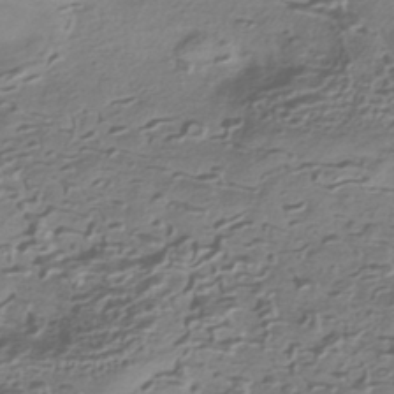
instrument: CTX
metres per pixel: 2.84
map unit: HNhu
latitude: -42.2550
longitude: 100.6140
